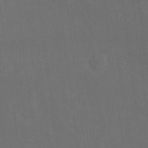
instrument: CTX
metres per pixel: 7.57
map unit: eHh
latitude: 19.0647
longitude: -66.4979
